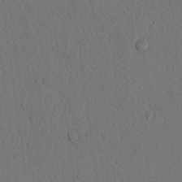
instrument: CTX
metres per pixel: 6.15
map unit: Nhu
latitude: 20.6302
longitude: -75.8583
